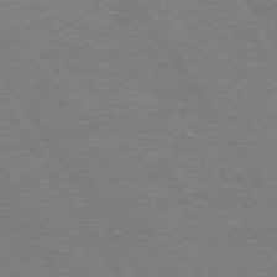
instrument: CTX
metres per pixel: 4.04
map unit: Hpe
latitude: 74.5735
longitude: -142.0633
